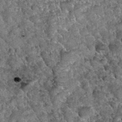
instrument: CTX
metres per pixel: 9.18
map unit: Hto
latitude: 35.0647
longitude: -52.2711
